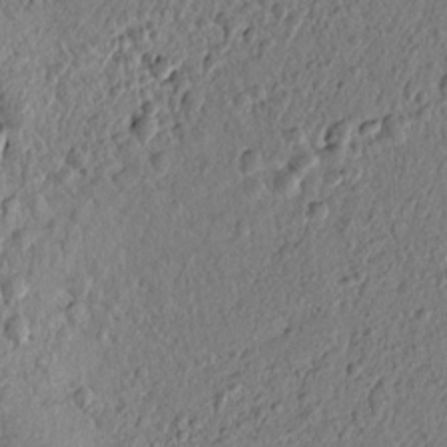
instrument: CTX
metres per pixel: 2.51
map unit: lAvf
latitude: 7.0836
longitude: 165.3321
